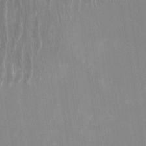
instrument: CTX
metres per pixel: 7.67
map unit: Htu
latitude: -9.4454
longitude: -75.4993
